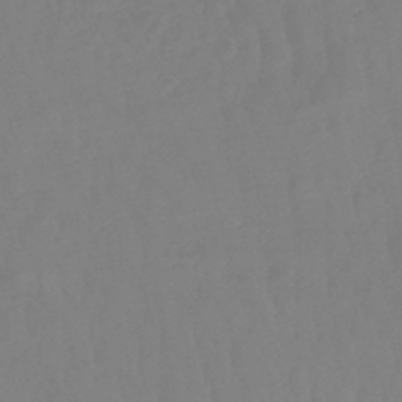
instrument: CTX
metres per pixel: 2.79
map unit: lHb
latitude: -42.5951
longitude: 77.8233
